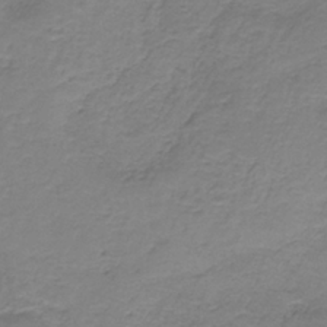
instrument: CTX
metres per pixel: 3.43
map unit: HNb
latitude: -35.8422
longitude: 53.5399
